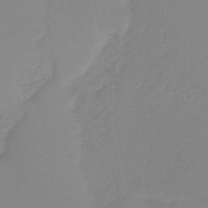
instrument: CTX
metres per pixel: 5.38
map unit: lHb
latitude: -44.4818
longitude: 54.7463
